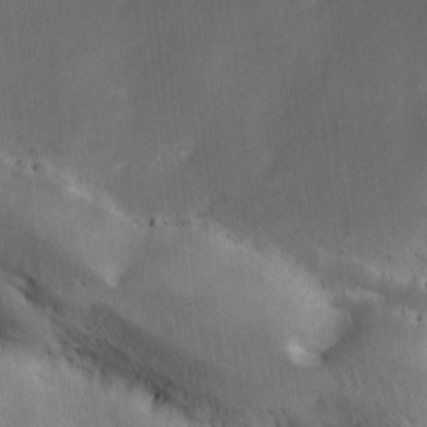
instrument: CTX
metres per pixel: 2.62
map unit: Ave
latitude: -0.5007
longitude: -113.4048
